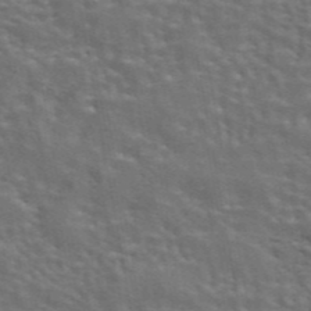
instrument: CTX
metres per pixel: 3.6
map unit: eAb
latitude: 43.9528
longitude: 107.6722
